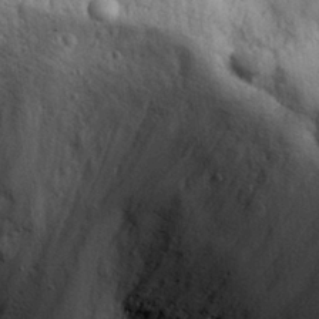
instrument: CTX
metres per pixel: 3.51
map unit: eHh
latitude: 28.4979
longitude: -74.7246
